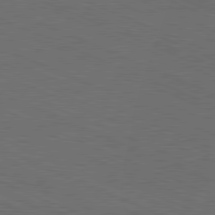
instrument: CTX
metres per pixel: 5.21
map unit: Hpe
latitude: -81.9556
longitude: 15.8801
